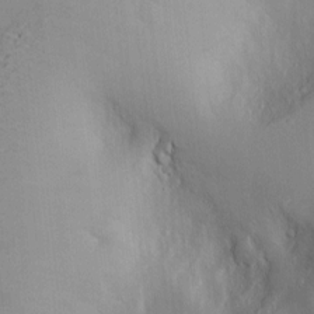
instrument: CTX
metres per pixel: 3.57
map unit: Hve
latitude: -11.4643
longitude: 173.8233
